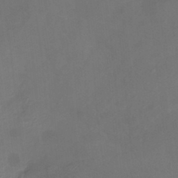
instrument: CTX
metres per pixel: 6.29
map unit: Nhu
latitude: -15.8045
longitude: -55.9717
